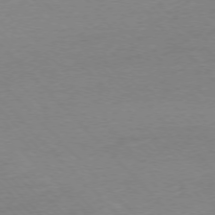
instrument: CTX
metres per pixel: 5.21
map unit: Ap
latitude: -76.5007
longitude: -92.3089
